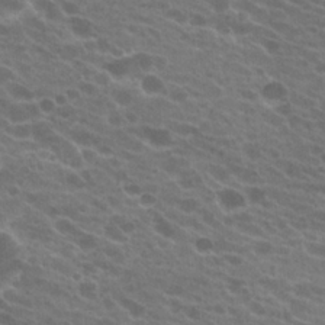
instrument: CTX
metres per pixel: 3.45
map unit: Hto
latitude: 22.0633
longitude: -38.3656
